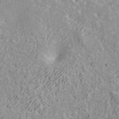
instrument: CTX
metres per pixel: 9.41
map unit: ANa
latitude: 40.3467
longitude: 21.0108
